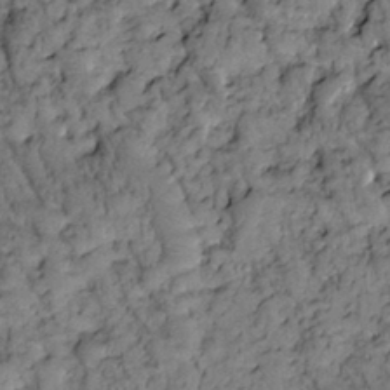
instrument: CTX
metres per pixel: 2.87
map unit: Htu
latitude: -2.6518
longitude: 173.8233
